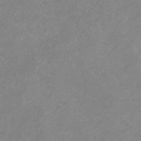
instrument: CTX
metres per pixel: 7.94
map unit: lHb
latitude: -36.8786
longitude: 73.4454
